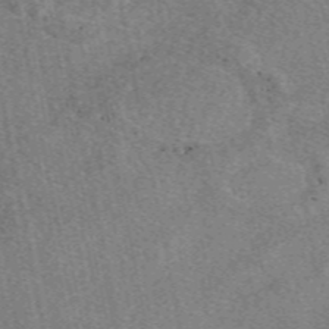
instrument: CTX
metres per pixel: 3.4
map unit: eAb
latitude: 49.0081
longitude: 109.6533
